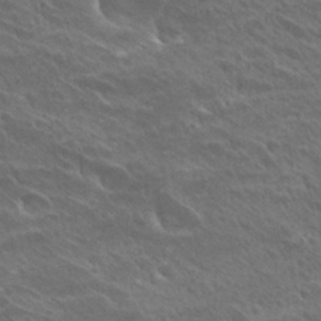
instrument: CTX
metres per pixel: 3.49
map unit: Hto
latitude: 28.5546
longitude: -39.9717
